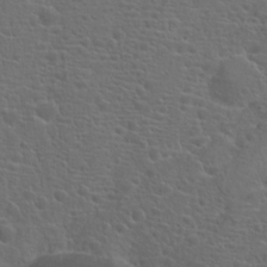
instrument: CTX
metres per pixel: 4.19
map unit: Hto
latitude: 18.7813
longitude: -42.1578
